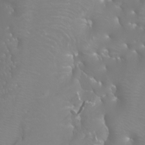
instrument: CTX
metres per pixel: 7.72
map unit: Nhu
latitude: -9.2376
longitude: -70.8191
